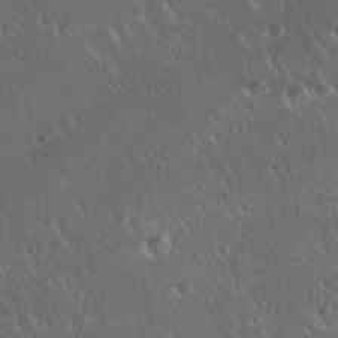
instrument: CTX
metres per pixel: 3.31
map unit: Hto
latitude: 19.2159
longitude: -57.8394
